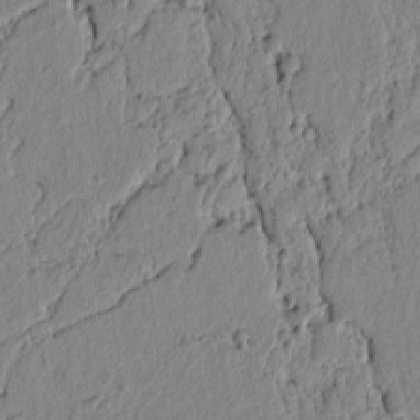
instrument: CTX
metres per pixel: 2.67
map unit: lAvf
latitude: 6.9892
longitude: 165.2754
